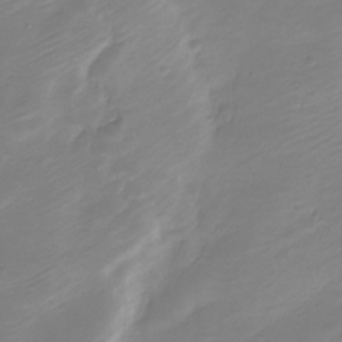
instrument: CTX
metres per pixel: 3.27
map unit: Nve
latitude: -21.2754
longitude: 107.0865
